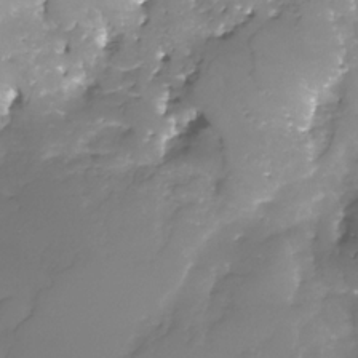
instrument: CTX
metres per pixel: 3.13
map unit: Nhu
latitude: -29.7100
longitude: -64.1578
